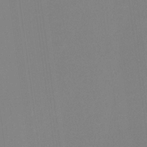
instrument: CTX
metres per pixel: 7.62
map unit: eHb
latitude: -30.2361
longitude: 62.8975
